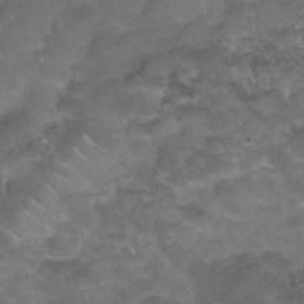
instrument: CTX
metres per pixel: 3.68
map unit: Nhu
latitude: 26.4223
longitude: -53.7261
